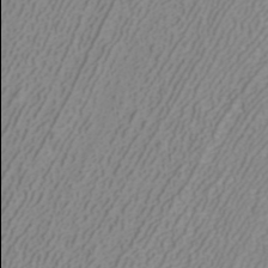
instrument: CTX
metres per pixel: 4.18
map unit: ANa
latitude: 40.2711
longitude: 22.0094
